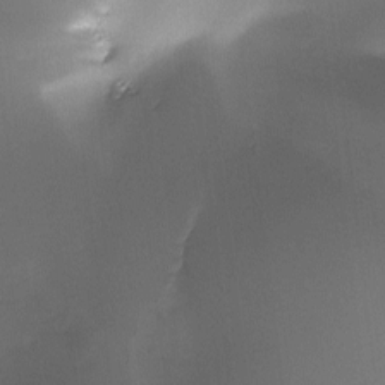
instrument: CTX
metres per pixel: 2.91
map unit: Ave
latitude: -10.4818
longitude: -122.4979
